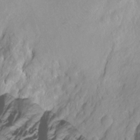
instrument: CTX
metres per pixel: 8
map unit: Ht
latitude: -8.2361
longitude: -36.2523
